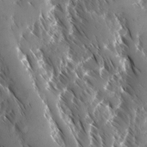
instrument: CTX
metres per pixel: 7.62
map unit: Ave
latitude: -10.7085
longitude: -118.9325
